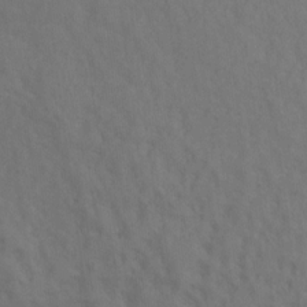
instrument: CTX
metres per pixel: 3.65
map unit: Ht
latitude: 12.3656
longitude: -40.9702
